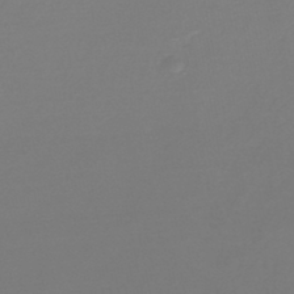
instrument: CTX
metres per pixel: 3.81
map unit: lHb
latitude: -45.9556
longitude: 75.9745
